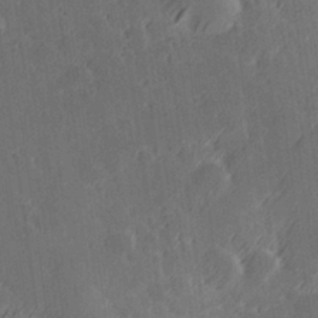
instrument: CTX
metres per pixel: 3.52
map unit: Hve
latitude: 27.4427
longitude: 145.3132
